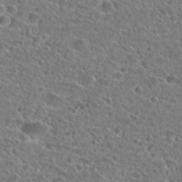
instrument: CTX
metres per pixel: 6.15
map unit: Hto
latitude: 25.0836
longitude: -45.9717
